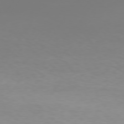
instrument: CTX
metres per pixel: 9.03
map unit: Hpe
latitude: 74.5168
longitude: -130.2523
